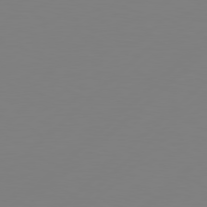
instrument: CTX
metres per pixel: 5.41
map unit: Hpe
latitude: 78.4034
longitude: 173.2754
